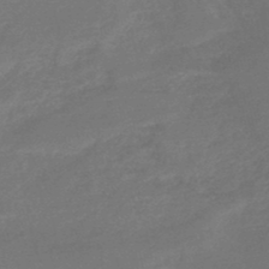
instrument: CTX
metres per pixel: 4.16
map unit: HNb
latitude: -47.8800
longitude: 60.1417
